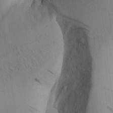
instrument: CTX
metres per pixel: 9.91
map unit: Aa
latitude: 25.9339
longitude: -132.3656
